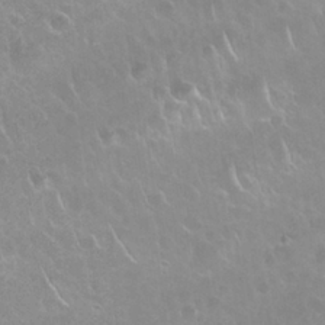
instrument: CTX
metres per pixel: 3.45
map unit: Nhu
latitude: 26.4223
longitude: -53.5182
